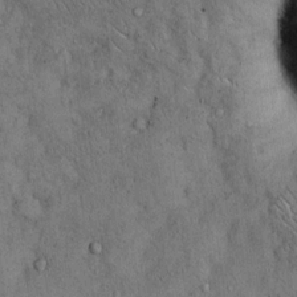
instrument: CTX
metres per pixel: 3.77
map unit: Hto
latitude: 12.5546
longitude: -59.8961
